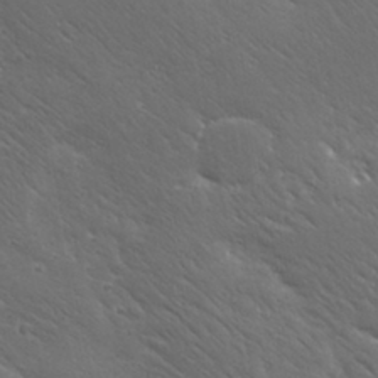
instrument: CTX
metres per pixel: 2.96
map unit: Ave
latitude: 19.6127
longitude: -137.8017
